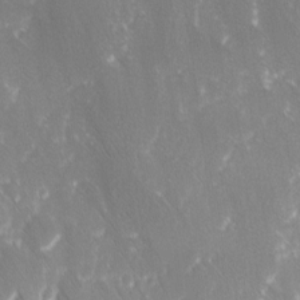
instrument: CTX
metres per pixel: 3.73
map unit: Ave
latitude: 8.6491
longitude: -105.0270
